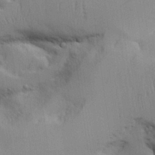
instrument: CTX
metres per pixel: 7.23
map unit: Aa
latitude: 26.4034
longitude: -129.8583
